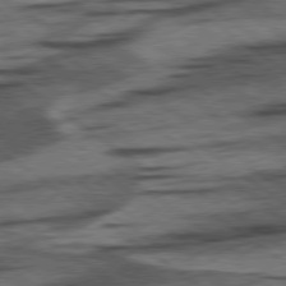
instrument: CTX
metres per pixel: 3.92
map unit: lApd
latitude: 78.4223
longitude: -53.4616
